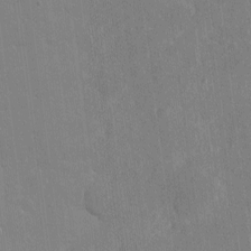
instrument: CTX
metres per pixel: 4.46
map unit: eHh
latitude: 4.8002
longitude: -67.0458
